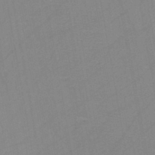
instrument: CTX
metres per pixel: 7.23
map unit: HNb
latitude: -45.4454
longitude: -40.7435
